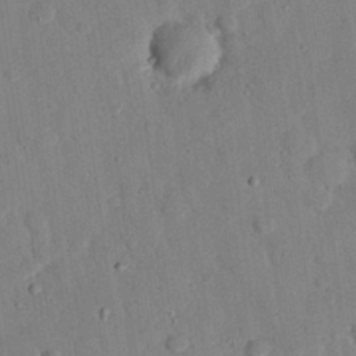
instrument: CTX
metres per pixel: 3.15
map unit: eHh
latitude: 26.9892
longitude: -79.4238
